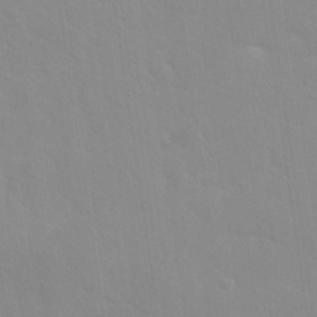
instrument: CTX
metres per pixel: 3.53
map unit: Hto
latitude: 20.0822
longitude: -34.0255
